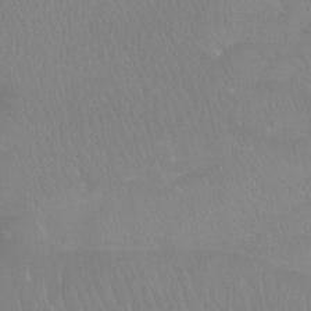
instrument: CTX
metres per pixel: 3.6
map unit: Ht
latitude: -8.2550
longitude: -33.6316
